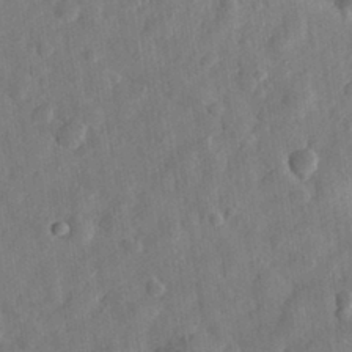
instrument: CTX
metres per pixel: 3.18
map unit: eHh
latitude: 30.8002
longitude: -74.9325
